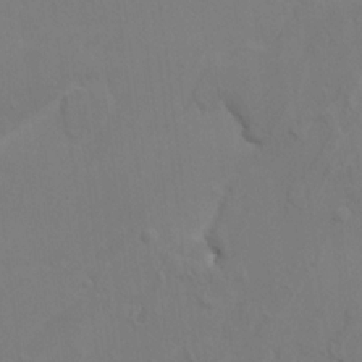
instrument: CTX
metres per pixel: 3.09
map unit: HNhu
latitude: 6.9136
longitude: -4.3467
